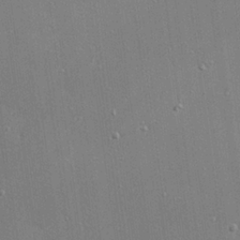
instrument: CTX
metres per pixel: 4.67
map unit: Hve
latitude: 25.7071
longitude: -90.2523
